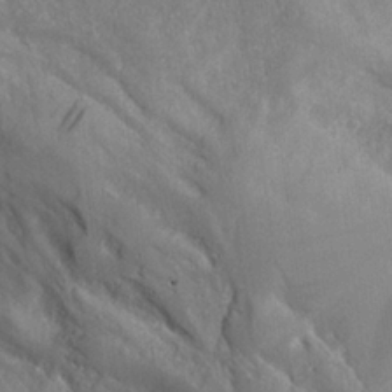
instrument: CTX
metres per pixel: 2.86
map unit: Aa
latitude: 26.3467
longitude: -132.3656
